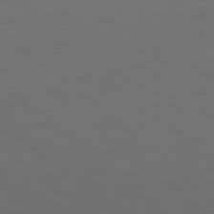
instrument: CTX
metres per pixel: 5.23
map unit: lApd
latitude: 78.6302
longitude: -176.7435
